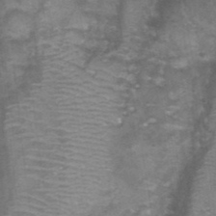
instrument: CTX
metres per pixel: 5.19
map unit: Nhu
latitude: 0.4979
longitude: -17.7071
